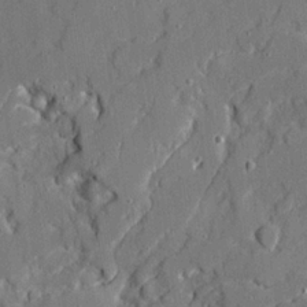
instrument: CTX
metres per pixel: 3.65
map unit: Ave
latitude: 21.0459
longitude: -128.7813
